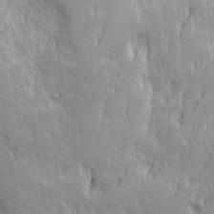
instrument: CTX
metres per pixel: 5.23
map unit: Ave
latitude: 14.0822
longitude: -131.8962
